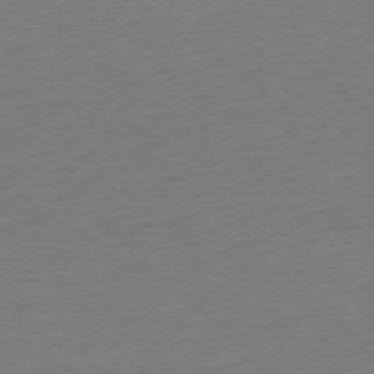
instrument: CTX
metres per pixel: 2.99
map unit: Ap
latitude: -77.1242
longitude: -91.8205
